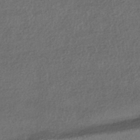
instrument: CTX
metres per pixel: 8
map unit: HNhu
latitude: -42.2739
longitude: 96.3684
